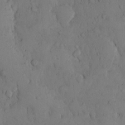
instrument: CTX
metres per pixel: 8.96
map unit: Hto
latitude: 9.3104
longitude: -57.5938
